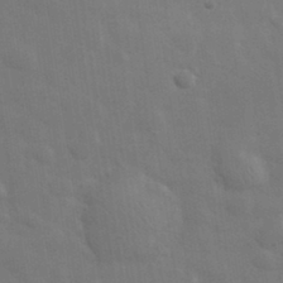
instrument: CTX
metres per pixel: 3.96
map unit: eHh
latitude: 33.8205
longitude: -70.4223
